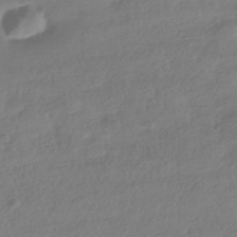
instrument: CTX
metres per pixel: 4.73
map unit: HNhu
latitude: -41.2754
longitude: 98.1228
